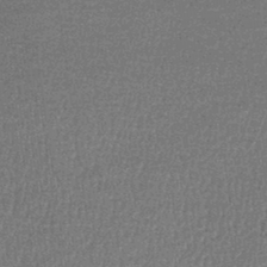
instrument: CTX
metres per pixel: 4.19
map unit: lHb
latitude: -44.0472
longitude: 66.7841
